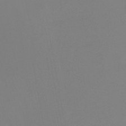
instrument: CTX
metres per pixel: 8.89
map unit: HNb
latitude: -45.7289
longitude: 55.5966
